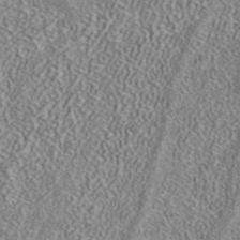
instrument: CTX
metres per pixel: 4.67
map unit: ANa
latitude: 40.3467
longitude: 17.3888
